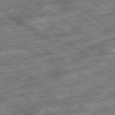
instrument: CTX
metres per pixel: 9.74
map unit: Ap
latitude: -79.7666
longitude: -50.5734
